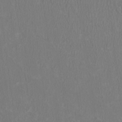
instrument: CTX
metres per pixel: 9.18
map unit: HNhu
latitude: 1.2726
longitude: -0.2333
